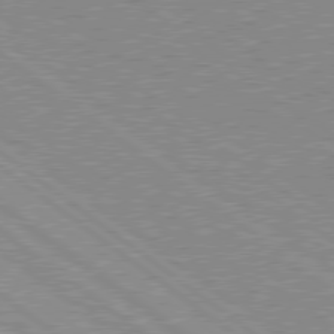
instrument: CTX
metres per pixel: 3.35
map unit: Hpe
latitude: 78.6869
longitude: -171.2726
